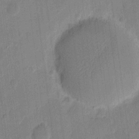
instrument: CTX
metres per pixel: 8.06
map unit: eHh
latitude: 9.9717
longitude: -66.6868
